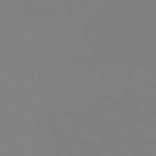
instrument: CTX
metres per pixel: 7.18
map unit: lHb
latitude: -47.6533
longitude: 68.5384
